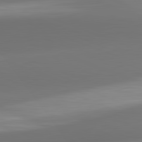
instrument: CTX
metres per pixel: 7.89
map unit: lApd
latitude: 81.8583
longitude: -162.1011
